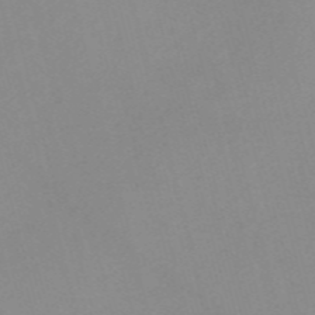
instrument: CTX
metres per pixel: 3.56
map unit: Nve
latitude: -57.5399
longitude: 59.1998
